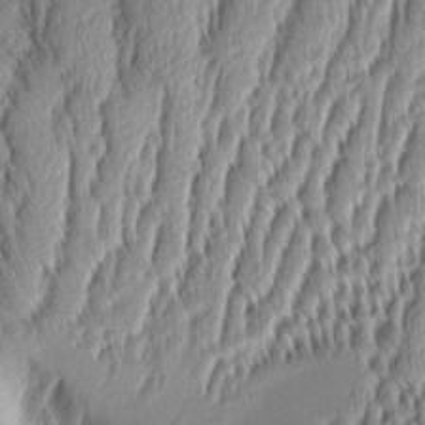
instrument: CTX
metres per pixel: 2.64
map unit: Aa
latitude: 8.2901
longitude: -129.7638
